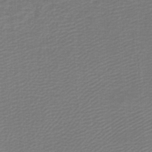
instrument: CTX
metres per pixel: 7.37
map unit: lHb
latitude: -46.8408
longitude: 63.9745
